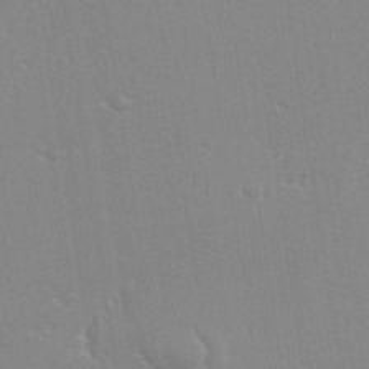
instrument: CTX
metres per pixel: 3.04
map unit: eHh
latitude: 33.7450
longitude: -132.3845
